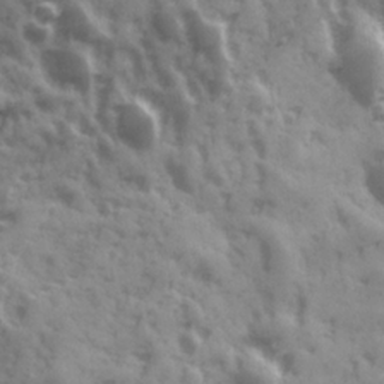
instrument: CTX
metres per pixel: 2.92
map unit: Ave
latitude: 19.1781
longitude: -132.0633
